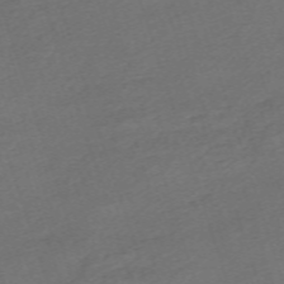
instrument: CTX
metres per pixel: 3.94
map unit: eHh
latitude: -62.8408
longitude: 54.1039
